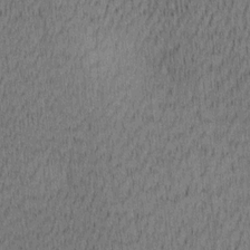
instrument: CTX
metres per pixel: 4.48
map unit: Ave
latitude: 12.1767
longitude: -107.3293
